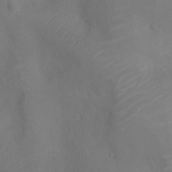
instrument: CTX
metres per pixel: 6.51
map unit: Ht
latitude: -11.7478
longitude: -21.5371
